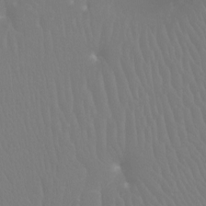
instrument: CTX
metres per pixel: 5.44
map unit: Ht
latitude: -4.5007
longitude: -19.0080
